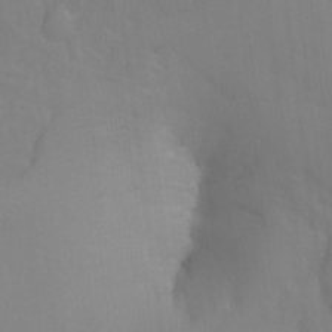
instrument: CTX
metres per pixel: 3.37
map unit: Hto
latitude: -1.7856
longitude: -33.8394
